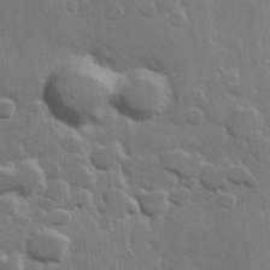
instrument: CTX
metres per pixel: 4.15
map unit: Hve
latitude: 22.6301
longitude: 148.5385
